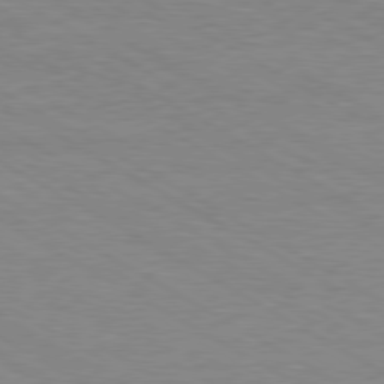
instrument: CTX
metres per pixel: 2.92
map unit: Hpe
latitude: -80.4251
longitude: 17.0487
